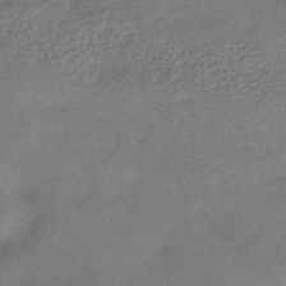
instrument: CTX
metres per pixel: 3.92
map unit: eHb
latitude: -42.0849
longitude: 83.8611
